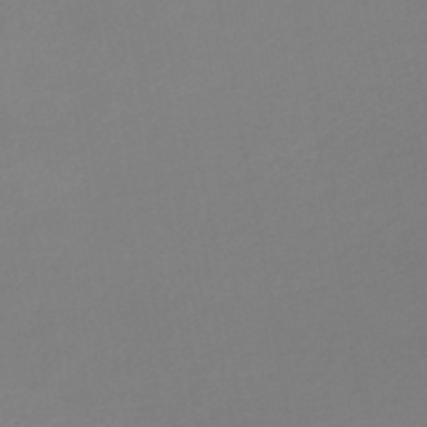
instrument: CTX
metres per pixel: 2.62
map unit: lHb
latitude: -46.7841
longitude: 57.7666
